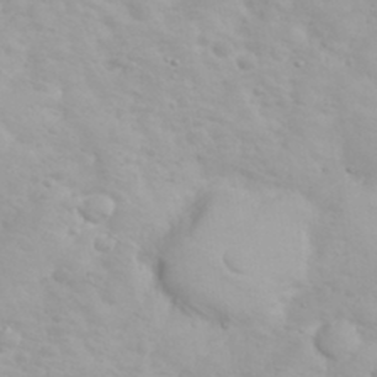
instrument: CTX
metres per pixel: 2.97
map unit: eHh
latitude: 31.8206
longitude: -60.8758
